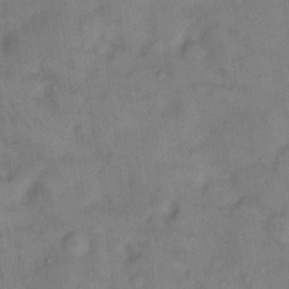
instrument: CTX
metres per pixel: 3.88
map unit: eHh
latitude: 11.7450
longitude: -62.3656
